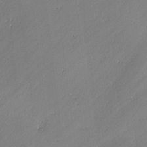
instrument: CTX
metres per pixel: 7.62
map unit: lAvf
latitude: -1.4644
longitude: -106.5924
